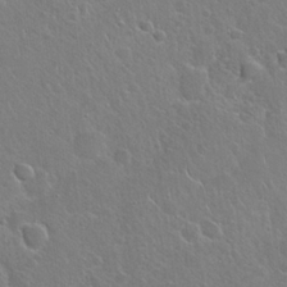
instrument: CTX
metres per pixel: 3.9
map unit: Hto
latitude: 19.6127
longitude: -49.4426
